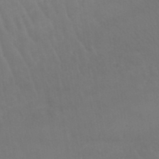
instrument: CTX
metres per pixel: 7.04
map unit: lHb
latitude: -45.6533
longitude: 66.6140
